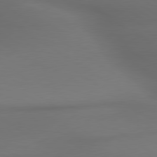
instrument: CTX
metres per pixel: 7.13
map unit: lApd
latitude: 79.8395
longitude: -174.5735
